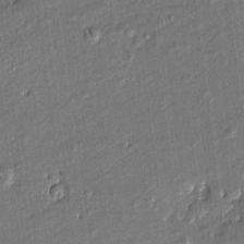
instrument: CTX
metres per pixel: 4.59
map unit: Htu
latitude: -7.9556
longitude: 176.9731
